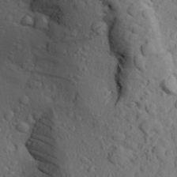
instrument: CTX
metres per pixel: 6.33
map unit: Aa
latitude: 24.6868
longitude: -147.9151
